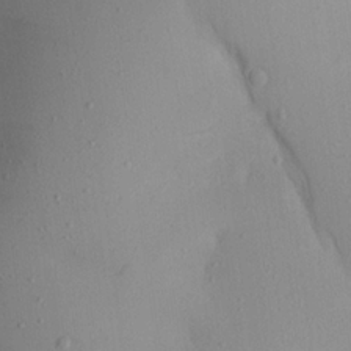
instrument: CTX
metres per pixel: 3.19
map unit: Aa
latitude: 21.1592
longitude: -145.3104
